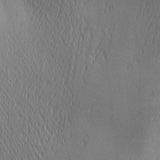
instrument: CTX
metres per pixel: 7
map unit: lAa
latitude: -5.3509
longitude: -121.5182
